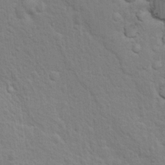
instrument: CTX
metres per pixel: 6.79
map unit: Nhu
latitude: 15.0837
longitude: -29.8205
